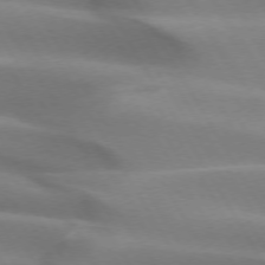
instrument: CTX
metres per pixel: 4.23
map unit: lApd
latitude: 72.9892
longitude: -51.6882
